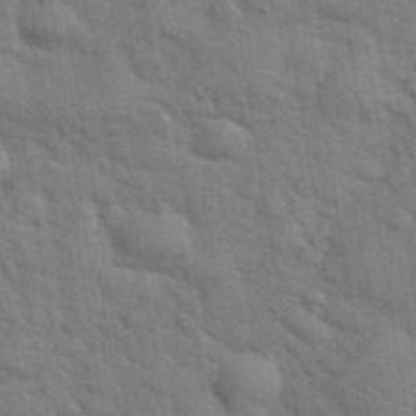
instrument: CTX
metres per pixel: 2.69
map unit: eHh
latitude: 37.2159
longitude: -65.9528
